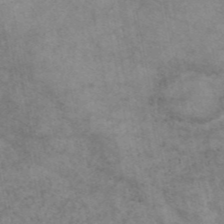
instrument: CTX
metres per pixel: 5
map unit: eAb
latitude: 44.1955
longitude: 108.3306
